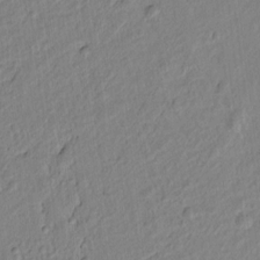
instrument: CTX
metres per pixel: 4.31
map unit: lAvf
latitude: 6.9325
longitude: 166.0850
